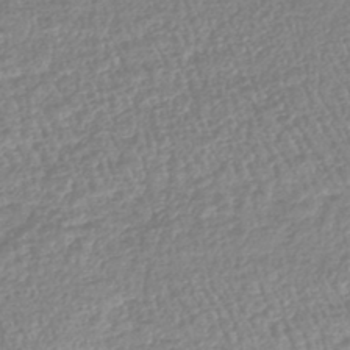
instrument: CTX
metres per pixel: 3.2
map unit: lHb
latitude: -44.1795
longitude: 68.7274
